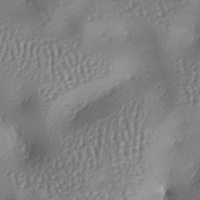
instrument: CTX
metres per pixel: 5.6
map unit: lAa
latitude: -7.2754
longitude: -125.7639
